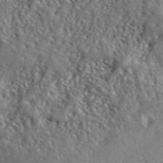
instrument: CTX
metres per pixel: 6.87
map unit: lHvf
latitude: 41.2159
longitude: -87.9150
